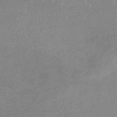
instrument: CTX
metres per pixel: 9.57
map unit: lHb
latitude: -34.2550
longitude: 69.1620
